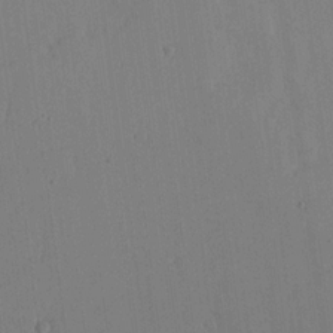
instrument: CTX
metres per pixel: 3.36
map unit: lHvf
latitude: 17.9150
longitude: -112.6679
